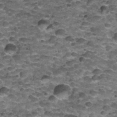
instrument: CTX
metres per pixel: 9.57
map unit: Nhu
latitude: 32.1577
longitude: -53.4048
